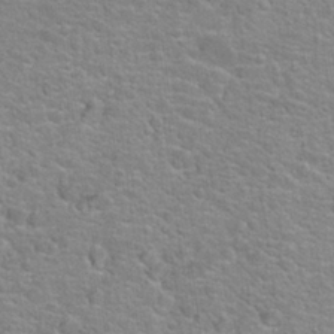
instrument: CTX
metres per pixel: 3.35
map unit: Hto
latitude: 22.8947
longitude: -46.8380
